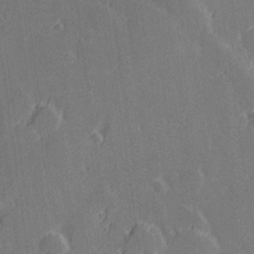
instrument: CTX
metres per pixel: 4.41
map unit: Hve
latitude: 27.9717
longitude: 145.2943
